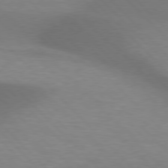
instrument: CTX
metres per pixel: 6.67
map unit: lApd
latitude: 76.8758
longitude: -59.8772
